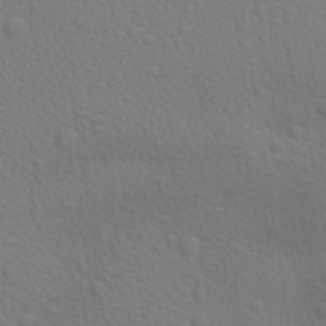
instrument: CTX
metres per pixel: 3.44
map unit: Aa
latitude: 27.7072
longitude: -139.4426
